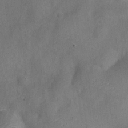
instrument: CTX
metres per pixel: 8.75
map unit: Nve
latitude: -25.6911
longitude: 107.4833
